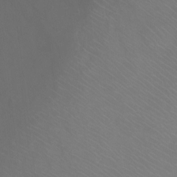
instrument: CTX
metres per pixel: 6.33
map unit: Ht
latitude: 0.2900
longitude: -32.8758
